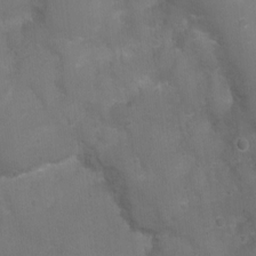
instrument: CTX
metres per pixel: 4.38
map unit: Nhu
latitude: 3.8016
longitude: -17.1403
